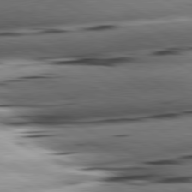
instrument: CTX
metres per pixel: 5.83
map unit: lApd
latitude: 80.9892
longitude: -162.1011
